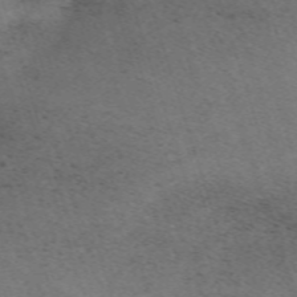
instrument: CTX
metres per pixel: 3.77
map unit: eHh
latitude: -63.0675
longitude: 49.8234
